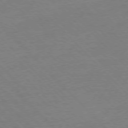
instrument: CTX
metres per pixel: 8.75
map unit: Ap
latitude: -77.4643
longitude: -95.1403
